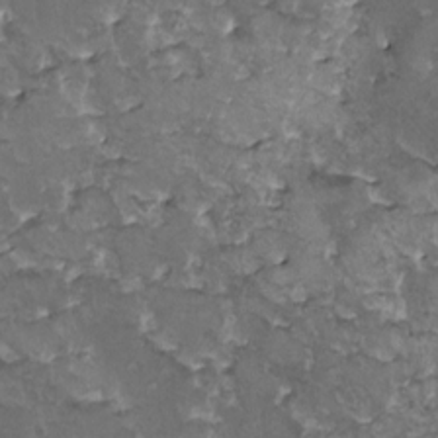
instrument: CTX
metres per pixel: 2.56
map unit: HNhu
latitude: 3.4993
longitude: 6.1606
